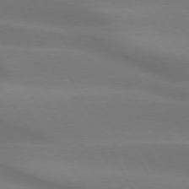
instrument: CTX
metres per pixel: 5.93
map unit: lApd
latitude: 73.5938
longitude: -49.0836
